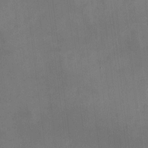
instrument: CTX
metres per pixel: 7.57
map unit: HNhu
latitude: 11.1214
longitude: 11.1053
